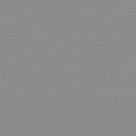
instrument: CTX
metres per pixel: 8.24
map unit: Hpe
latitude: -82.0850
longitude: 17.6155
